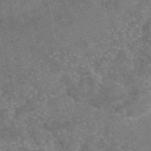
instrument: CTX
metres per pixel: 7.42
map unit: eAb
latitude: 47.8962
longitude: 108.1039
